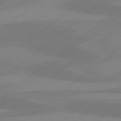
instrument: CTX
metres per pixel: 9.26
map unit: Hpe
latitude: 78.4979
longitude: -131.4805
